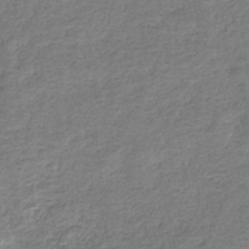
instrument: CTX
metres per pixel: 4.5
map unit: eHb
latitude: -35.0108
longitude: 77.4454
